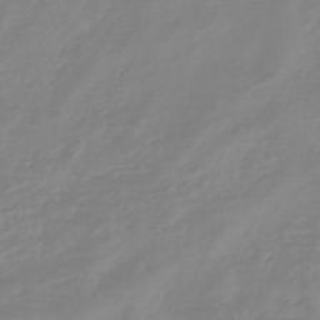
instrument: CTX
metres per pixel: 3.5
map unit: eHb
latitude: -45.5777
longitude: 82.3684
